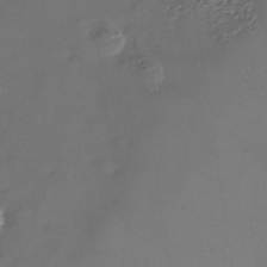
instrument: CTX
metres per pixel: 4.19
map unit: Nhe
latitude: -35.4265
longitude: -87.6883
